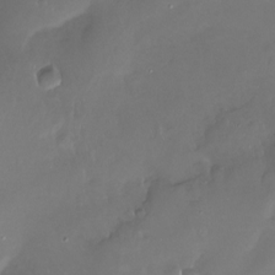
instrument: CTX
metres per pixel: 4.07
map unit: Ht
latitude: -16.5952
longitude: -44.8002
